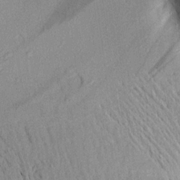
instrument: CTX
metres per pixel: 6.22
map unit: Aa
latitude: 17.8961
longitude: -147.4616
